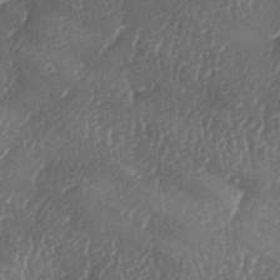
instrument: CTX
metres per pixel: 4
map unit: lAa
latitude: -5.5021
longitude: -130.1389
